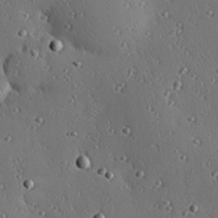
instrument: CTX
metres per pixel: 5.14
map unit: eHh
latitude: 23.1970
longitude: -91.1970
